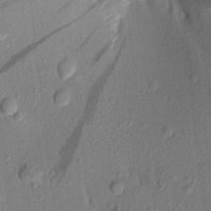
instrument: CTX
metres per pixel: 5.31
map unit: Aa
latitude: 19.7260
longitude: -147.3293
